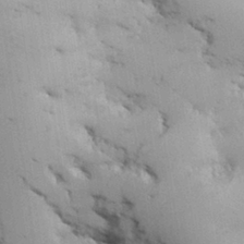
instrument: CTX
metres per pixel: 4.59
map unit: Nhu
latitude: 26.5546
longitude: -68.2145
